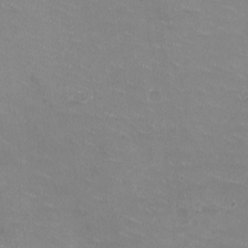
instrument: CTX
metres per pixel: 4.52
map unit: HNhu
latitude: -1.5399
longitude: -2.3278
